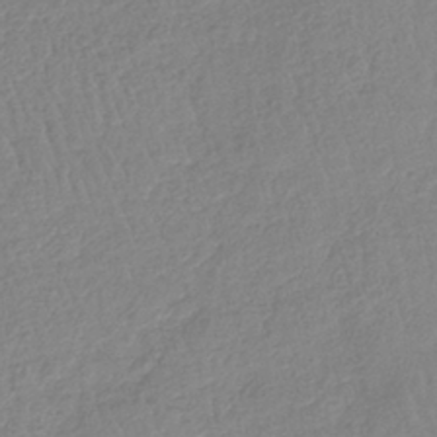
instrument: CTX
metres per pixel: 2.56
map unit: lHb
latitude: -41.2376
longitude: 61.6722
